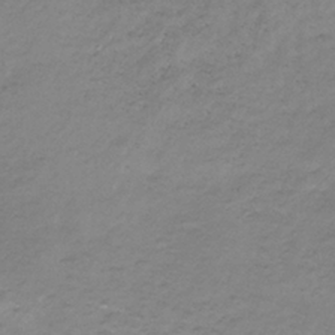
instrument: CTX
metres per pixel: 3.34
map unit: lHb
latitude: -34.4440
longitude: 67.9745
